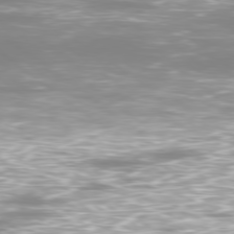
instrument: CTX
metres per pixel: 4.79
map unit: Ap
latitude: -79.8800
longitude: -61.3670
